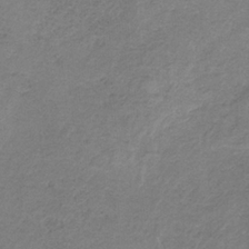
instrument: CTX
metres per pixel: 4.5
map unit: HNb
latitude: -33.3321
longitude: 58.8219
